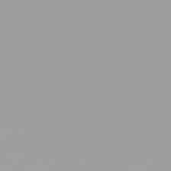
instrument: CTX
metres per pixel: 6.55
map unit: Hpe
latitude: 77.4615
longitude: -138.5357
